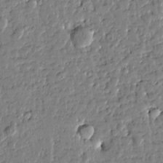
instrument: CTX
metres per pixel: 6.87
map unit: Htu
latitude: -0.3496
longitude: -178.3845
